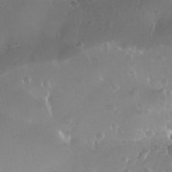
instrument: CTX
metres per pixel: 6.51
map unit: Nhe
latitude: -36.3495
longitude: -131.0837
